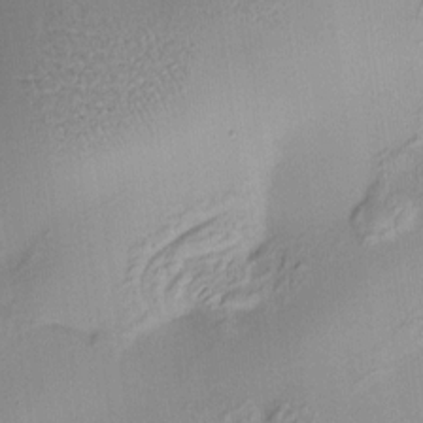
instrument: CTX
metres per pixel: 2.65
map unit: HNhu
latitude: 10.8569
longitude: 9.8611
